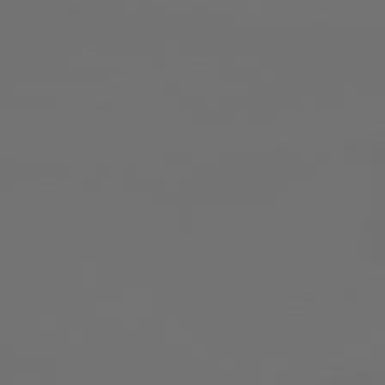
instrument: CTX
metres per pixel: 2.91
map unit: lApd
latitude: 79.5371
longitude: 177.0675
